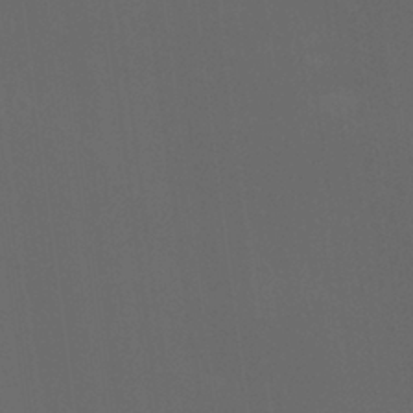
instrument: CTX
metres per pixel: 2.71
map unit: HNhu
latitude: 1.1781
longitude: -1.6127
